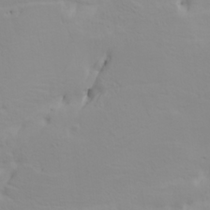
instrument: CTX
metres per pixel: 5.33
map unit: HNhu
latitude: 6.5735
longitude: 14.2173
